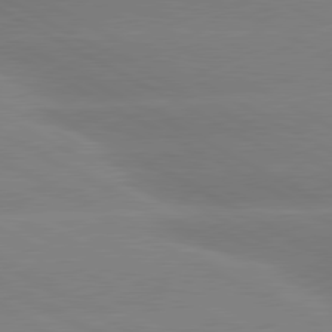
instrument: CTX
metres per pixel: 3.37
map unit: lApd
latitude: 80.4790
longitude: -147.4805
